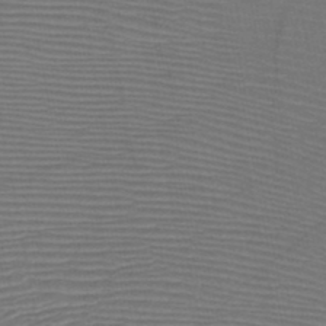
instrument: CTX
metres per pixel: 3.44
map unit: HNb
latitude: -46.8597
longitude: -40.2711
